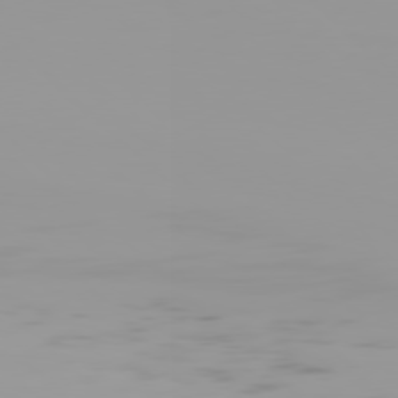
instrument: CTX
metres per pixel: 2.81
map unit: Hpe
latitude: 77.6505
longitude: -141.3292
